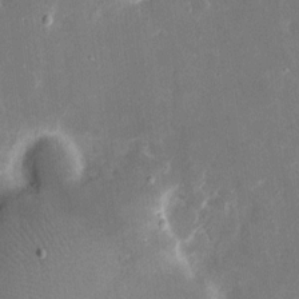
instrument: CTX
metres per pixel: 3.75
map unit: eHh
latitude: 7.5749
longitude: -69.0270
